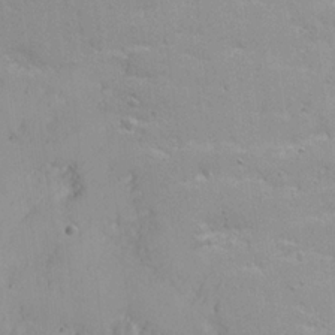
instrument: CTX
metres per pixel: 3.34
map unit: Nhu
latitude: 21.1403
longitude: -71.5182
